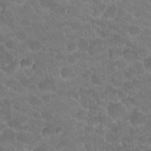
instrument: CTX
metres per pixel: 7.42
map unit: Hto
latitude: 19.0080
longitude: -35.3481
